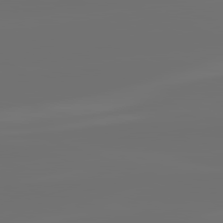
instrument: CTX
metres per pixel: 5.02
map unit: lApd
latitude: 82.3089
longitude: -160.5923
